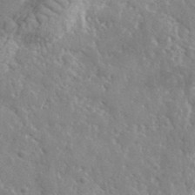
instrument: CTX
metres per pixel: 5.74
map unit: lHvf
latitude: 36.4790
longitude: -87.0836
